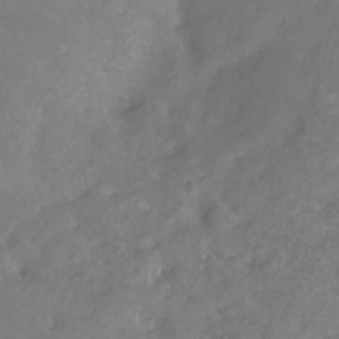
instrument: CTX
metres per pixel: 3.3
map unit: Nhe
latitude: -32.5574
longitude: -91.8205
